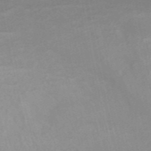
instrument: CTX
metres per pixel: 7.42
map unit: ANa
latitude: 44.6301
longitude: 27.8800
